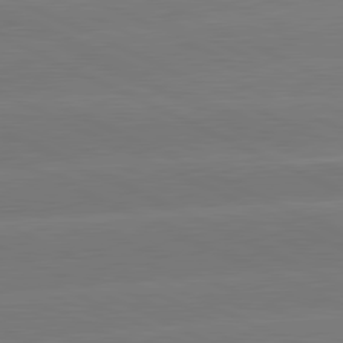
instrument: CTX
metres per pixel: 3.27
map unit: lApd
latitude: 81.3293
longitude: -154.7813
